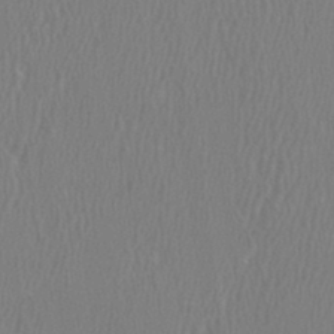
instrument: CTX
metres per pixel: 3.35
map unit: HNhu
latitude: 0.8002
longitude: -0.2900
